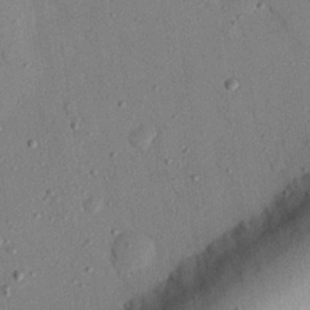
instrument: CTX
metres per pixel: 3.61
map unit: eHh
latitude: 26.3845
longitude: -76.1011
